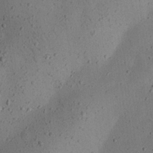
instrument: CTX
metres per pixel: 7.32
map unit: eHh
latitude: 24.5545
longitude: -70.5357
